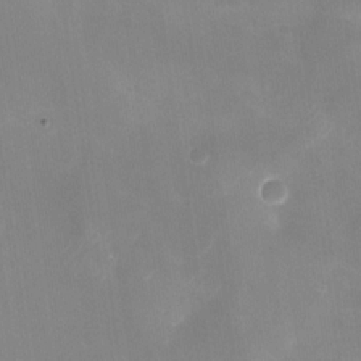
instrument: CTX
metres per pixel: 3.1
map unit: Nhu
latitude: -28.3495
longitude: -62.8191
